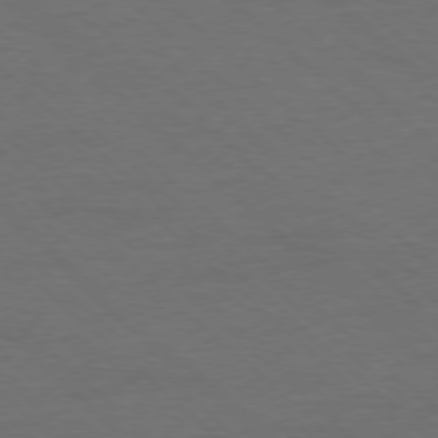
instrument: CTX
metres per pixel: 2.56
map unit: Ap
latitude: -78.1039
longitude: -86.4034
